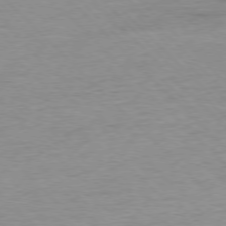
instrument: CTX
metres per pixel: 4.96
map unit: Ap
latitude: -77.2376
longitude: -88.9325
